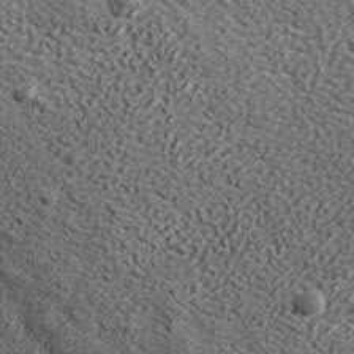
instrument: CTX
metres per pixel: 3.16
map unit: ANa
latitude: 38.6679
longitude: -91.7450
